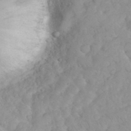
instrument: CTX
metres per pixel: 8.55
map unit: eHh
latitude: 35.8394
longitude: -63.6316
